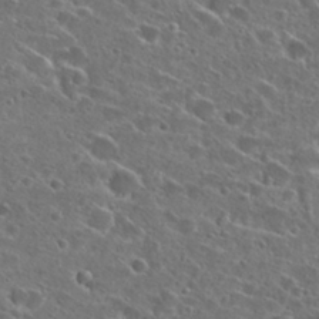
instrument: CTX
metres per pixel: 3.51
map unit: Hto
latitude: 26.1767
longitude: -46.4412
